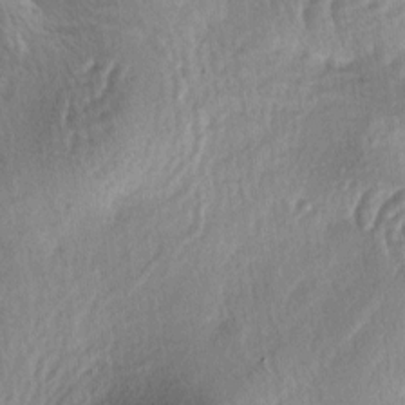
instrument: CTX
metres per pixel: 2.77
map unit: lAa
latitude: -4.6896
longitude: -125.6127
